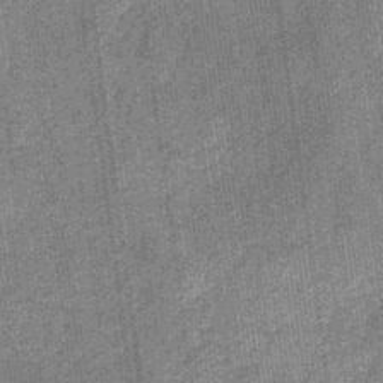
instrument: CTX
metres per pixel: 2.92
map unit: eHb
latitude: -32.6708
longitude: 74.1795
